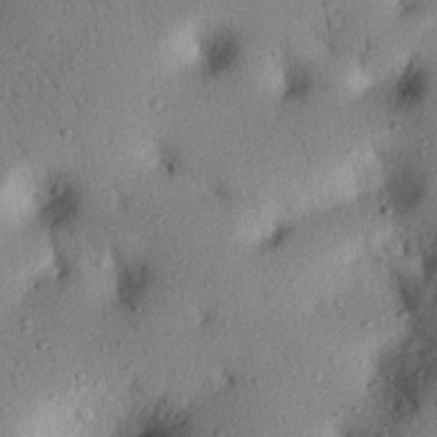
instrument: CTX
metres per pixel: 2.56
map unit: eHh
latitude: 26.1578
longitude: -76.0822
